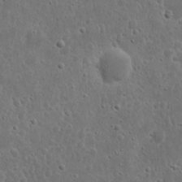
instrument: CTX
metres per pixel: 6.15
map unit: eHh
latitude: 10.8758
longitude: -73.2159
